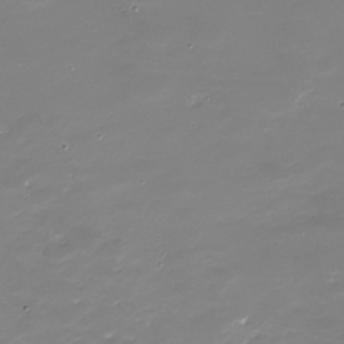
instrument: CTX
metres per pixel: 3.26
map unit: Nhu
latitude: -28.8408
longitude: -67.4426
